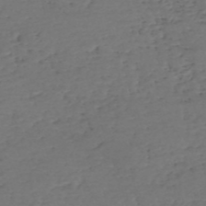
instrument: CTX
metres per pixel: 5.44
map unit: eHh
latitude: -55.1620
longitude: -89.9528
